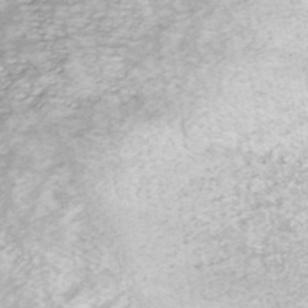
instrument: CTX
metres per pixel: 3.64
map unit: ANa
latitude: -40.5385
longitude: 102.8408
